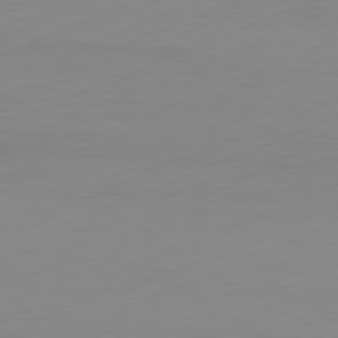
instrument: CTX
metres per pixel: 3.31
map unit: Ap
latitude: -81.6722
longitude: -86.4223
